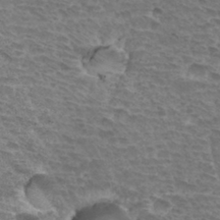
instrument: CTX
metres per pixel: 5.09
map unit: Hto
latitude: 33.6883
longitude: -45.0080
